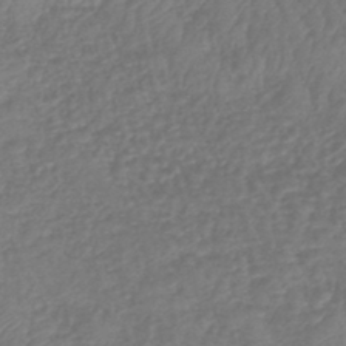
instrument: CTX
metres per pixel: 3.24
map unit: eHb
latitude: -43.3131
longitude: 82.0283
